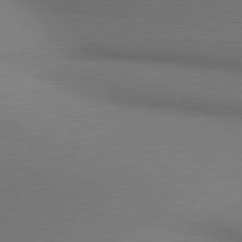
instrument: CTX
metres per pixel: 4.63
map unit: lApd
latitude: 80.5357
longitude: 136.5573
